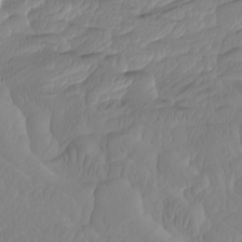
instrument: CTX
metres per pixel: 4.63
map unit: Htu
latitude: -8.0850
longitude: -65.6694
